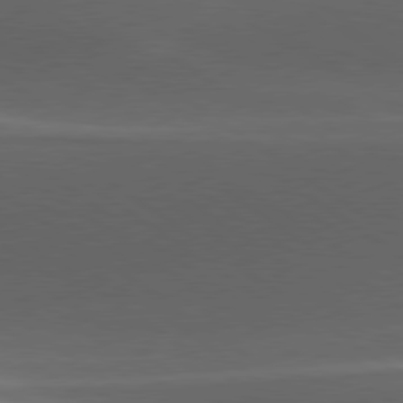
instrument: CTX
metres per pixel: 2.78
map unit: lApd
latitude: 79.1592
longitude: -49.7072
